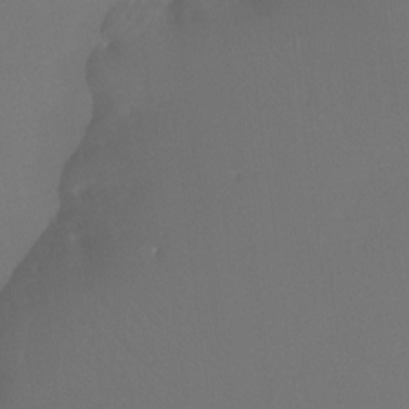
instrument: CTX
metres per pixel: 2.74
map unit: Htu
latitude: -13.0109
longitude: -46.4979
